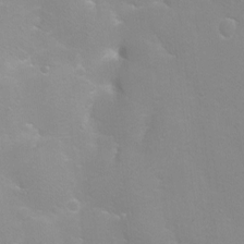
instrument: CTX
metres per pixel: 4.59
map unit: Ht
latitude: 1.0269
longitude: -35.7449
